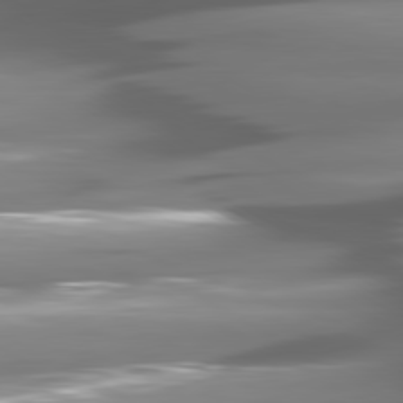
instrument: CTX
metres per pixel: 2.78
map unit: lApd
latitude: 80.8758
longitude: -144.0822
